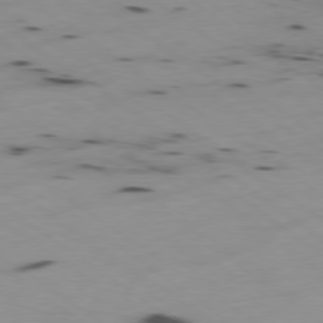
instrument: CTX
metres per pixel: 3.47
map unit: Ap
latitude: -78.9730
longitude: -72.6302
